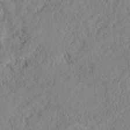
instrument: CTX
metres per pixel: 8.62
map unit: HNhu
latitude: -36.3873
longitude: 32.9353
